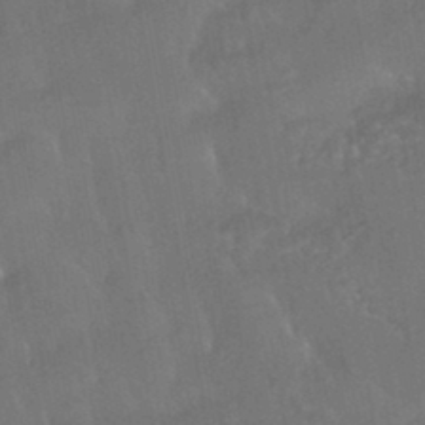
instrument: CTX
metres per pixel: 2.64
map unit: HNhu
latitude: -44.2551
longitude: 92.1228
